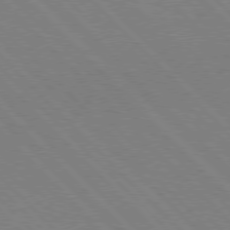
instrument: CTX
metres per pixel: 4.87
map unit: Hpe
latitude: 76.8569
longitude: -127.0459
